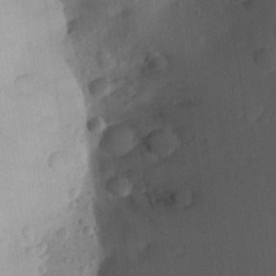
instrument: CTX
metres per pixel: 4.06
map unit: Aa
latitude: 22.8947
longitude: -147.2159
